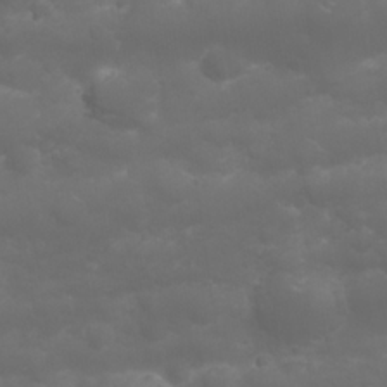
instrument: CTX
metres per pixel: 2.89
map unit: Nhu
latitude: 23.5182
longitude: -61.2537
